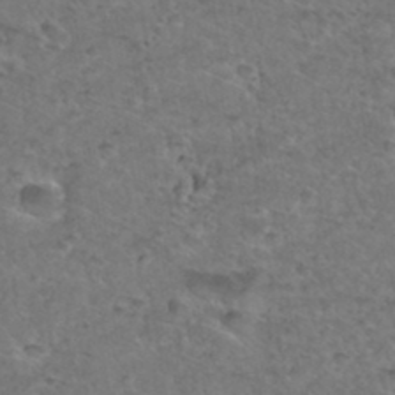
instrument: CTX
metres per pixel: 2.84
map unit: Hto
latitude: 36.2901
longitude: -48.0255
